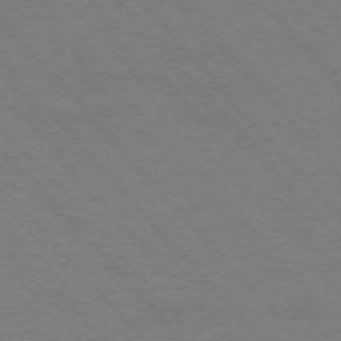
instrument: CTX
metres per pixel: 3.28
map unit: Hpe
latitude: -76.7463
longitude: -13.1781
